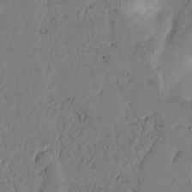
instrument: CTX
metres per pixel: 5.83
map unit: Htu
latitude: -2.7652
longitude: 167.3510
